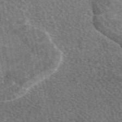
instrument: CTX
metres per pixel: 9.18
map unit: eAb
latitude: 48.8569
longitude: 117.2564
